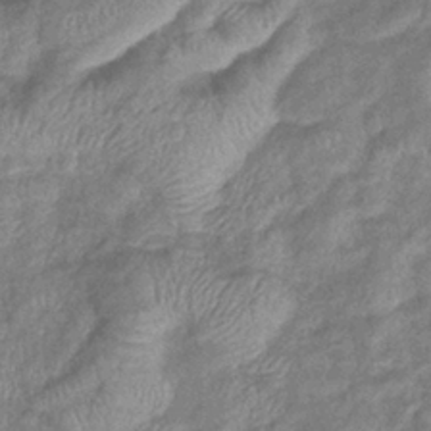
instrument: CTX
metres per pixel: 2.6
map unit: eHb
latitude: -38.6897
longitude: 77.9745
